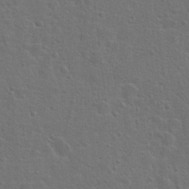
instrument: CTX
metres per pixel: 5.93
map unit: Hto
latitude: 22.9892
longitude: -47.4049
